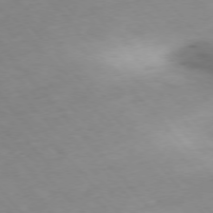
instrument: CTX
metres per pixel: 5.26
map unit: Hpe
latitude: -76.5763
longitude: -17.8017
